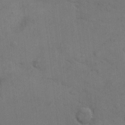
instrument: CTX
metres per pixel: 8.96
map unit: Hto
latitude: 6.7435
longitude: -62.2334
